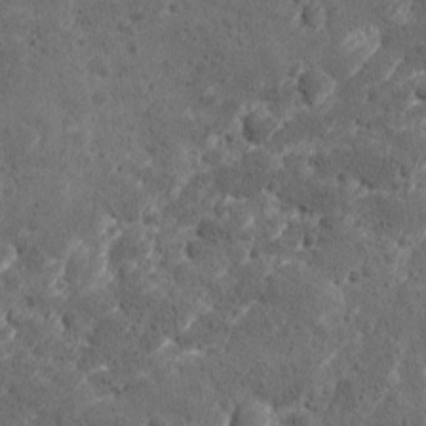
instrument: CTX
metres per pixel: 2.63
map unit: Ave
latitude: 10.5735
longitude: -105.7261
